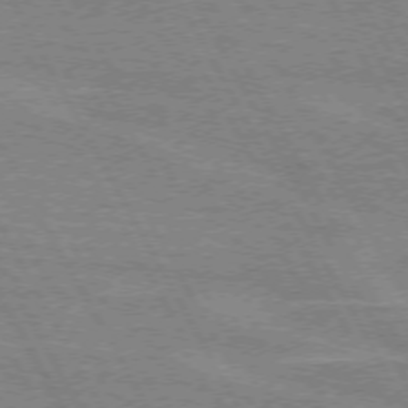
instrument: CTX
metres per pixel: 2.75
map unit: lApd
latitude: 72.0822
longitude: -55.1970
